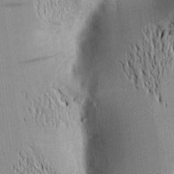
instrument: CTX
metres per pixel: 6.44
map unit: Aa
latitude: 16.0255
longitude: -148.1200
